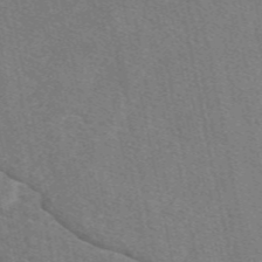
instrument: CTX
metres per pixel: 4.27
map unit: eAb
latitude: 49.4804
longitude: 120.8408
